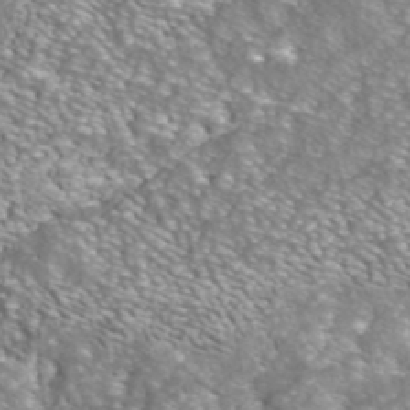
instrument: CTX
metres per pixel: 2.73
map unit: ANa
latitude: 41.9528
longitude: 23.8045
